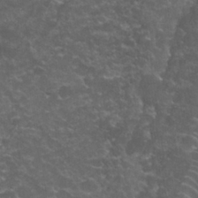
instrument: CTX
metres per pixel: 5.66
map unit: Nhu
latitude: 28.1200
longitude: -60.9702
